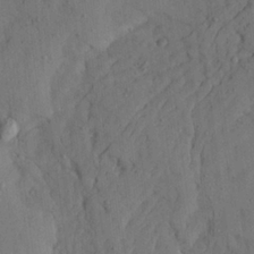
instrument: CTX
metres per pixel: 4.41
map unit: Ave
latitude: 23.8583
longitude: -133.5560
